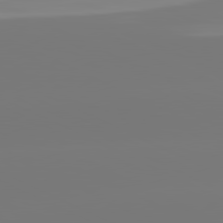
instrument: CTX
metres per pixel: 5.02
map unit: lApd
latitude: 81.0647
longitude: -148.7435
